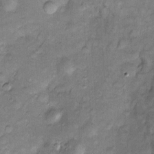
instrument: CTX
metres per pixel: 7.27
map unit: Htu
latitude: -5.5777
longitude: 158.5196
